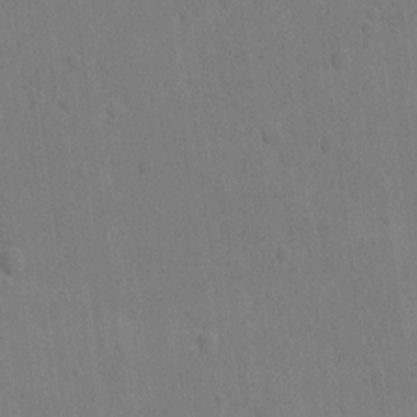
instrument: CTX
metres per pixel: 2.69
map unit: lAvf
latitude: -9.3321
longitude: -120.0255
